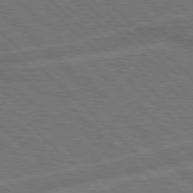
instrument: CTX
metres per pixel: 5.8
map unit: Hpe
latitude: 77.8583
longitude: -151.8205
